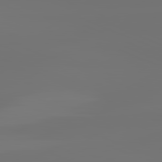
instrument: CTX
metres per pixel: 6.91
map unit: lApd
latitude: 82.0633
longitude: -152.7247
